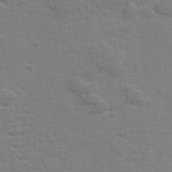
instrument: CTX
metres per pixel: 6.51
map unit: lHvf
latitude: 25.2914
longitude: 143.5210
